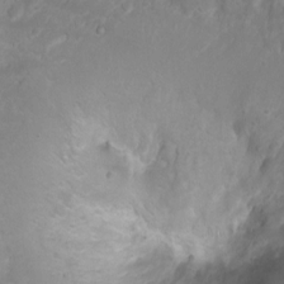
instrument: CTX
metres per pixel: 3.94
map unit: Ht
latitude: 2.7435
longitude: -35.2348
